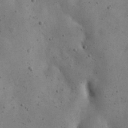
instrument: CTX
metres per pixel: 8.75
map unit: eHh
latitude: 23.9339
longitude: -66.9891
